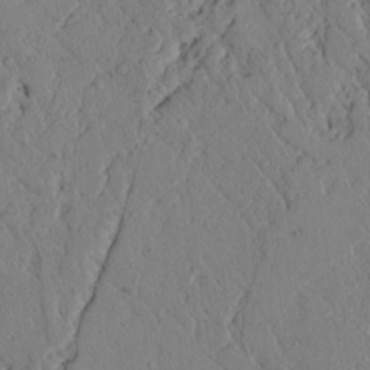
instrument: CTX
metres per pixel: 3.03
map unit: lAvf
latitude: 5.6127
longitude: 159.6343
